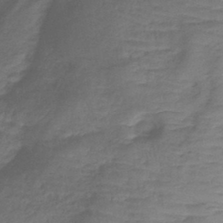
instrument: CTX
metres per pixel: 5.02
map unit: lHb
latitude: -39.5210
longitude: 75.2565
